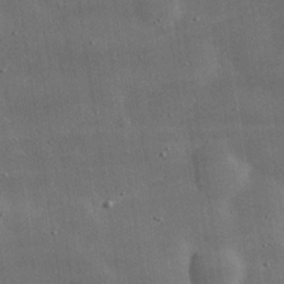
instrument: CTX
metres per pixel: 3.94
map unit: lHvf
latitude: 31.9528
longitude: -92.5923
